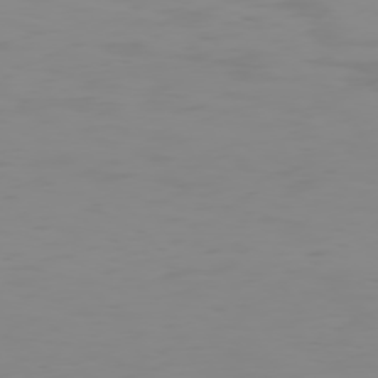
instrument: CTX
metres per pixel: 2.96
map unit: Hpe
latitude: 74.4601
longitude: -127.7072
